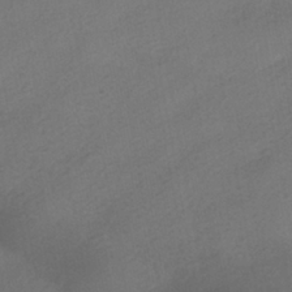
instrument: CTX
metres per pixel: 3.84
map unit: HNhu
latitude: -40.1039
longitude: 95.3698
